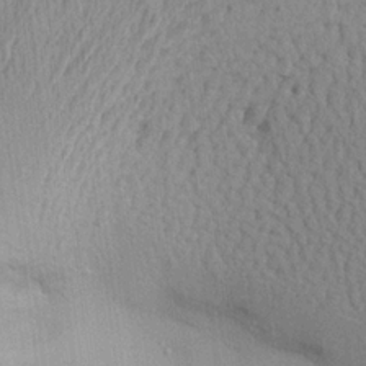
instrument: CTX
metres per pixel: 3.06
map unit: Aa
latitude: 21.1970
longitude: -144.4979
